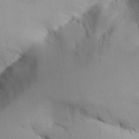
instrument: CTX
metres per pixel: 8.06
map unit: Aa
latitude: 24.4412
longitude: -128.1578
